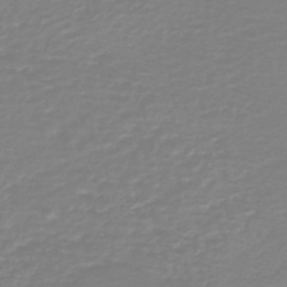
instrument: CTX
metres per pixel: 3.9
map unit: HNb
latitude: -45.5588
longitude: 54.1039
